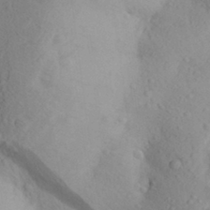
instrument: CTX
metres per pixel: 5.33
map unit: Aa
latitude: 28.4034
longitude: -147.9339
